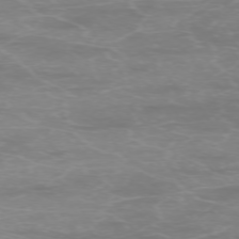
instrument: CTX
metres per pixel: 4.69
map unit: Ap
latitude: -74.4251
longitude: -75.9528
